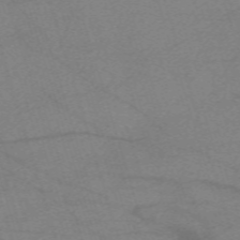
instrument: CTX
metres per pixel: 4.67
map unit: eHh
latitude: -62.0094
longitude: 54.5385
